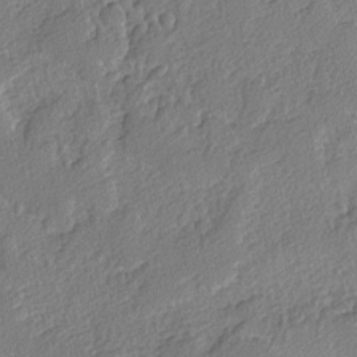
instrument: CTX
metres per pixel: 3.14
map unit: lAvf
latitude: -4.8030
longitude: -108.2522
